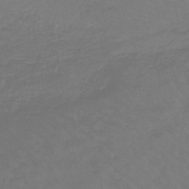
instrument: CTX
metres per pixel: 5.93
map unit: lHb
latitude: -44.9164
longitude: 68.0472
